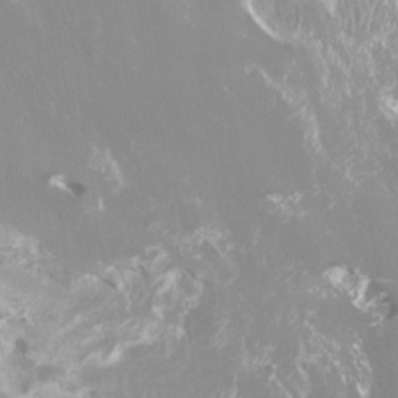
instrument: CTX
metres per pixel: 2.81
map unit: Htu
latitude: -7.2565
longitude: -47.9150
